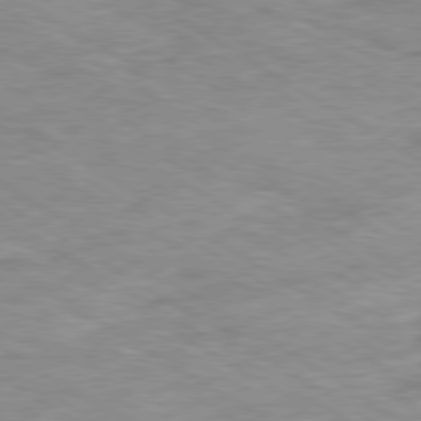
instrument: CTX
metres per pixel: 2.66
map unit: Ap
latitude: -80.2929
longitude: -74.9892
